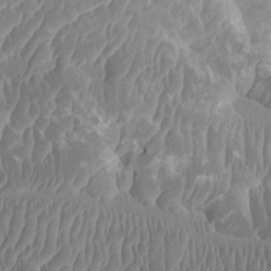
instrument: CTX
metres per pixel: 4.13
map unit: HNhu
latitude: 3.8772
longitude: -3.2348
